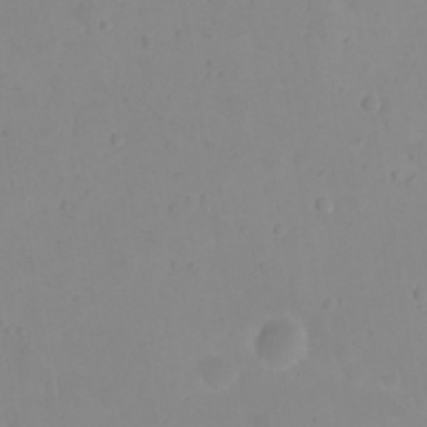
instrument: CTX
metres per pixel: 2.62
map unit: eHh
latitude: 21.2726
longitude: -64.8380
